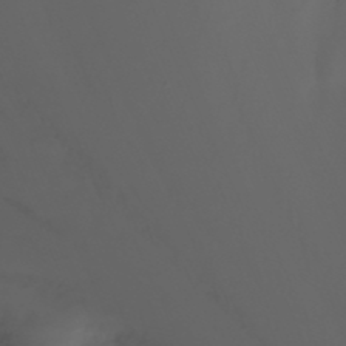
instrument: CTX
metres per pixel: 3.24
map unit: Nhu
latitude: -4.7463
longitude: -77.2348
